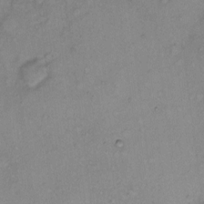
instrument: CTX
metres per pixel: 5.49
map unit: Hto
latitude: 6.1767
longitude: -61.7260
